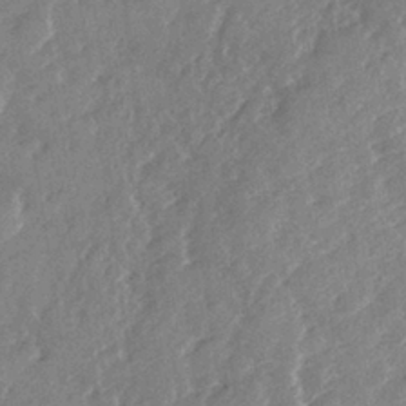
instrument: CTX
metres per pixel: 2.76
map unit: Nhe
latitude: -36.1227
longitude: -177.2915
